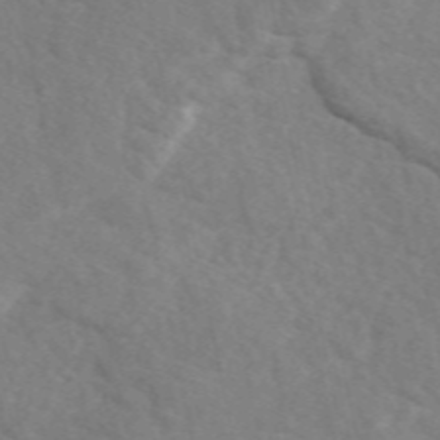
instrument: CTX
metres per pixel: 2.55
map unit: eAb
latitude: 50.0255
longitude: 117.3131
